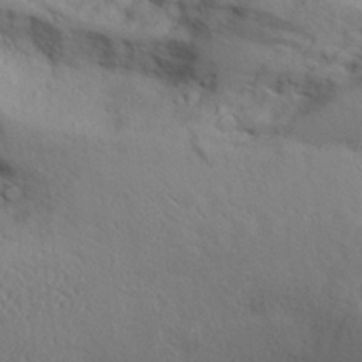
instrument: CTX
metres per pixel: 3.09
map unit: Aa
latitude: 29.0269
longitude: -132.6113
